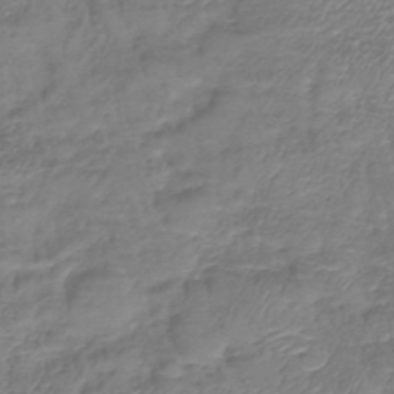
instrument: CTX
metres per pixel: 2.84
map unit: lHb
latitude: -42.6140
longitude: 76.2173
